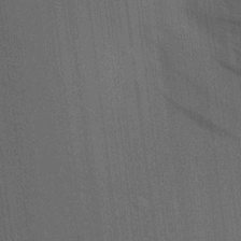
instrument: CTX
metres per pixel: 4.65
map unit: HNhu
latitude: 13.7072
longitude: 14.3118
